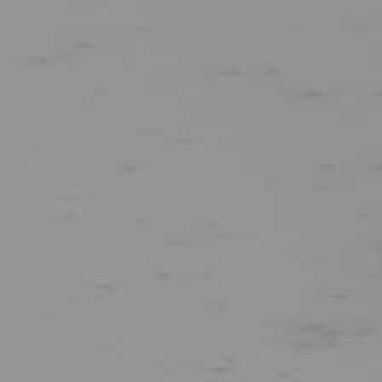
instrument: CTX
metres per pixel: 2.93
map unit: Hpe
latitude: -74.8030
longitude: 6.8786
